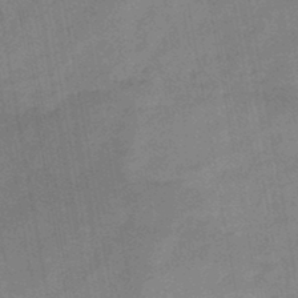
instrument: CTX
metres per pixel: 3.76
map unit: HNb
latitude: -45.9367
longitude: -37.7072
